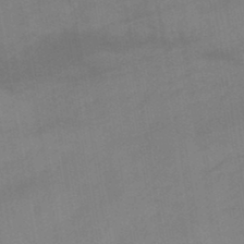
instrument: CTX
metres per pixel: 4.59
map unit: lHb
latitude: -45.4077
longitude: 72.9919
